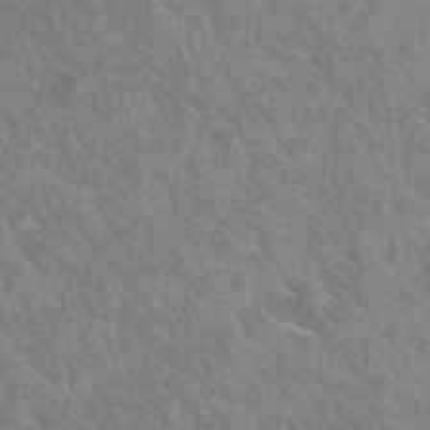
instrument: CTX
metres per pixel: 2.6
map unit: Hto
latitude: 34.2522
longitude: -50.0255
